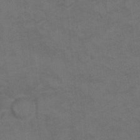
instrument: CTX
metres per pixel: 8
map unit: Hto
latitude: 8.3845
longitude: -35.4993
